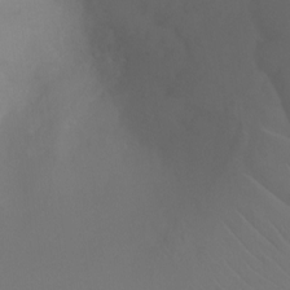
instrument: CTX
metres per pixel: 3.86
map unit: Ht
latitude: -3.7477
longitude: -26.3845
